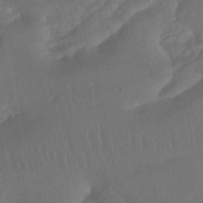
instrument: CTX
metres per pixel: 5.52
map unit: HNhu
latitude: -43.4832
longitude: 102.0661
